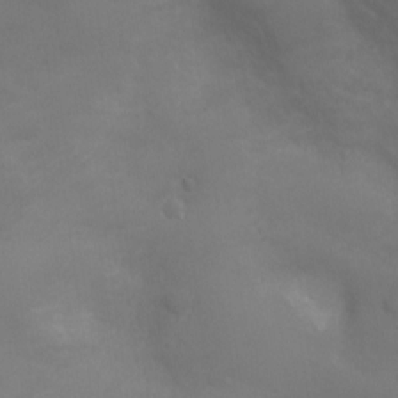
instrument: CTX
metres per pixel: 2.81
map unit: Ht
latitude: 0.6301
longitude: -22.1578
